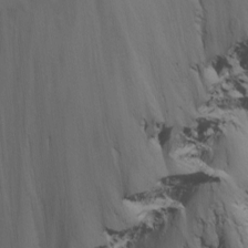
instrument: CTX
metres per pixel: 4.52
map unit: Nhu
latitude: -4.0661
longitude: -74.5357
